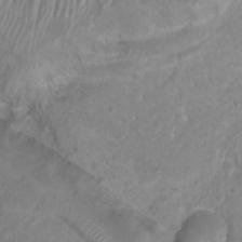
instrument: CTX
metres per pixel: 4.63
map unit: Htu
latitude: 3.9717
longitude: -21.3293
